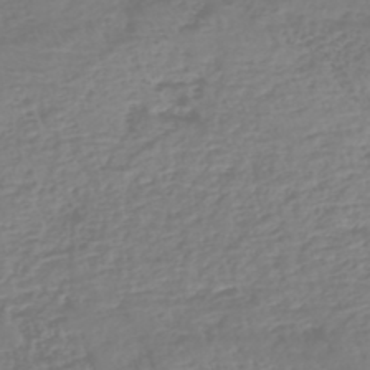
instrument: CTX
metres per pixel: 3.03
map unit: eHh
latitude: -42.5384
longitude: -33.2537
